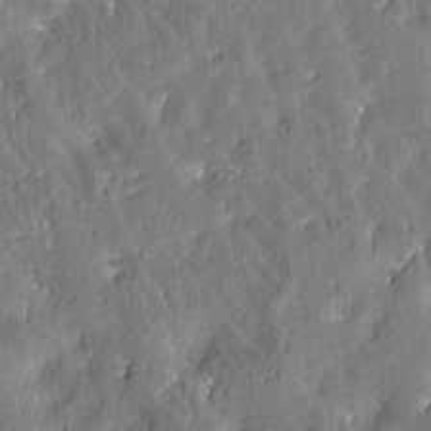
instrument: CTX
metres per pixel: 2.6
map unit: Htu
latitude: -3.0108
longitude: 174.9352
